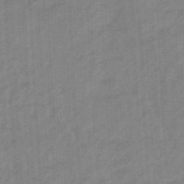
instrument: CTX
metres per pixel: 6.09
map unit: eHb
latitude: -46.2361
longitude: 83.3132
